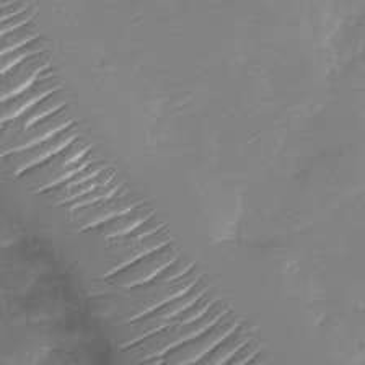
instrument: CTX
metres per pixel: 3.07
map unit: Nhu
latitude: -28.5763
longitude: -73.8962
